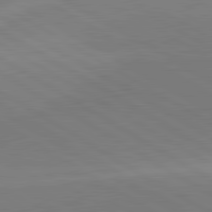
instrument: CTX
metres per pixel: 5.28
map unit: lApd
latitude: 81.6505
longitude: 135.6722
